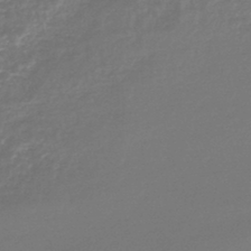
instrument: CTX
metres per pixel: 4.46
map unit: lHb
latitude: -44.3684
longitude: 68.6518
